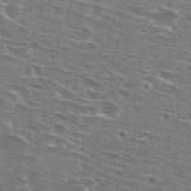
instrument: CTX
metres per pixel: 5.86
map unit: Hto
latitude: 28.3656
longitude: -48.5924
